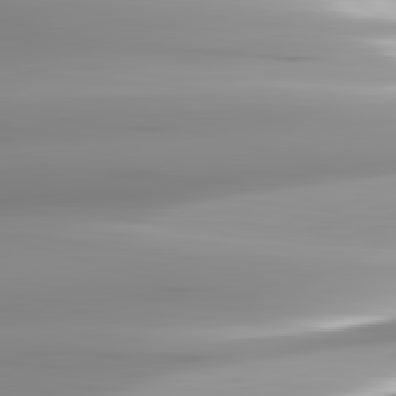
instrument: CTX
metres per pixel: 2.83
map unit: lApd
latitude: 82.8191
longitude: -138.4979
